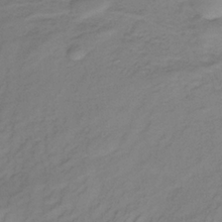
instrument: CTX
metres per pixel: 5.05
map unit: lHb
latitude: -33.5777
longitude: 66.4629
